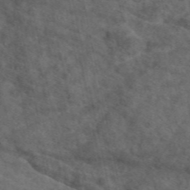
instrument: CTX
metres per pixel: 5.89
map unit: eAb
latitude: 47.4994
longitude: 111.3509
